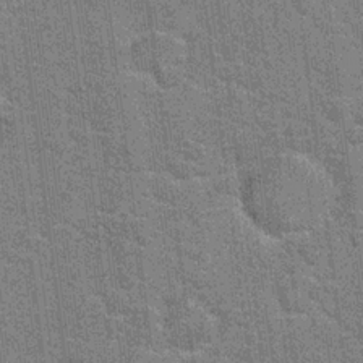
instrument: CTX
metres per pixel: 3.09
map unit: Hto
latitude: 20.7247
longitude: -48.4223
